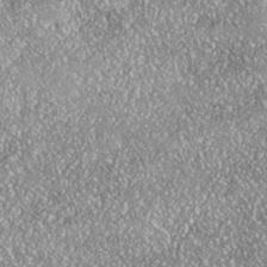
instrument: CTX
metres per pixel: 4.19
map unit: Nhe
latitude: -38.0283
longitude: 137.8800
